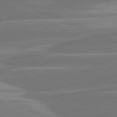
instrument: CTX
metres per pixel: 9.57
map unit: lApd
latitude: 81.4048
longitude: -130.2334
